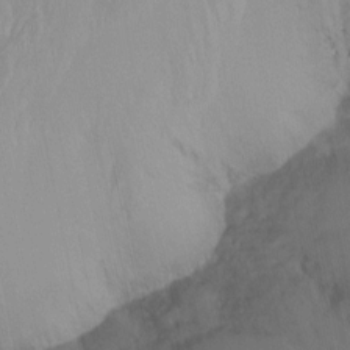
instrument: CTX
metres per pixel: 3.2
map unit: Htu
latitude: -15.5966
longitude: -46.2523
